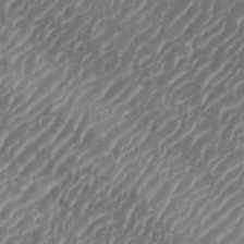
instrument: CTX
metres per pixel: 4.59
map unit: eHh
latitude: 35.7071
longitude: -134.5168
